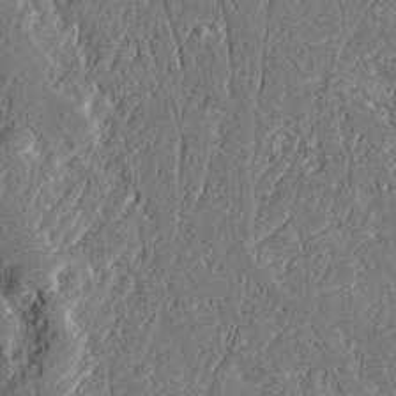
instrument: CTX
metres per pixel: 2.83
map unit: Ave
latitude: 20.8758
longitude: -127.7072
